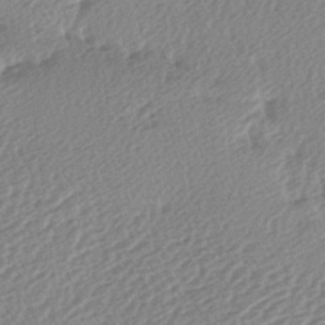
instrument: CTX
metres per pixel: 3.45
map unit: lAa
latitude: -2.5384
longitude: -127.1025
